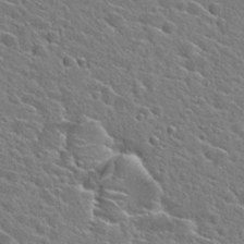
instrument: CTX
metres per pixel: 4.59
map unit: Hto
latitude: 24.6679
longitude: -44.7057
